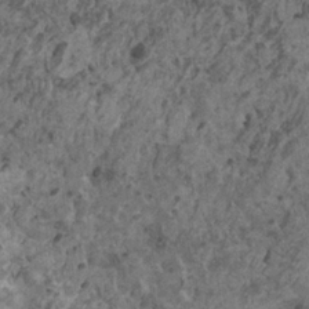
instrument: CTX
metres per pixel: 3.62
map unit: HNhu
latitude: 0.4979
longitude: 4.8030
